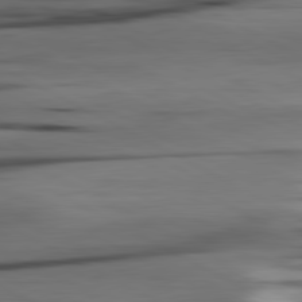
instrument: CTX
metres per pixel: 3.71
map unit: lApd
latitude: 80.9325
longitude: -122.9325
